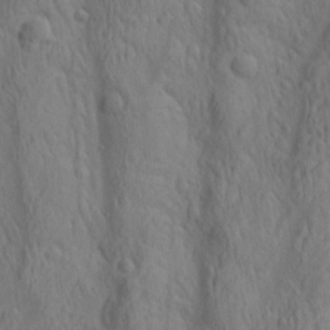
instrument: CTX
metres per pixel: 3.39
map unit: lAa
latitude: 22.3467
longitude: -138.1011
